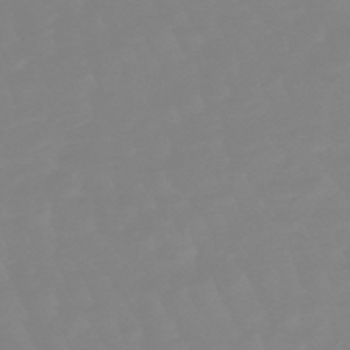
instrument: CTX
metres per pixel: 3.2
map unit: lHb
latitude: -49.3321
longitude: 82.1417
